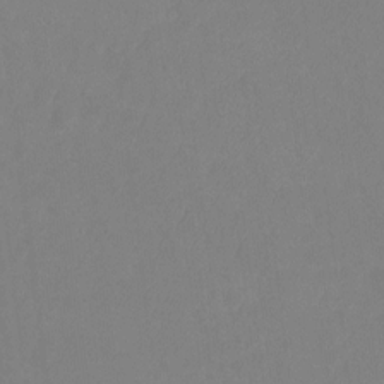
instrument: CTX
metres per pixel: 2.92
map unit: Ht
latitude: -9.1620
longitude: -34.3467
